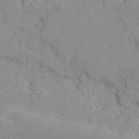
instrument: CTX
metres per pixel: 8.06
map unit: Ave
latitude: 16.3467
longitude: -129.0458
